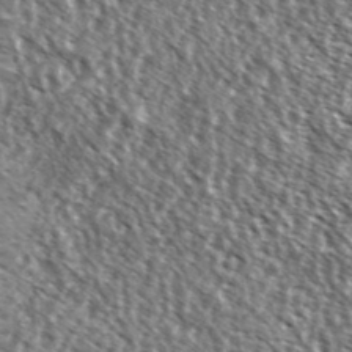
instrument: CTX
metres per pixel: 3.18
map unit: Ave
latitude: 37.3671
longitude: -112.2900
